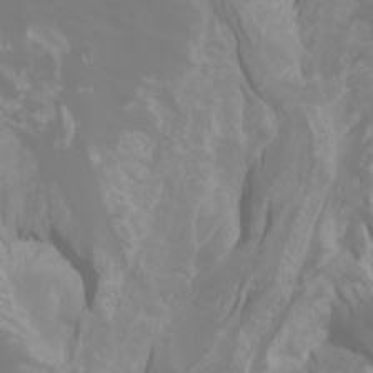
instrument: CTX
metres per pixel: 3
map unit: Htu
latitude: -0.6708
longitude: -76.3089
